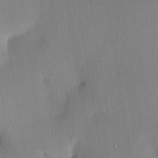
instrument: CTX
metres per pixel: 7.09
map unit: HNhu
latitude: 13.3860
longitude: 11.3132
